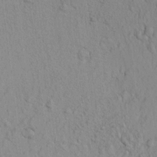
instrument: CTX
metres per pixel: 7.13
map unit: lAvf
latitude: 8.0444
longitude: 165.6155
